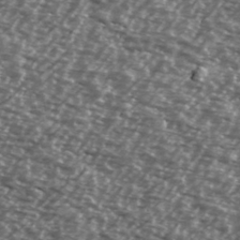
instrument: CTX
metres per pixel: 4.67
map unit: Ave
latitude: 39.1403
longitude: -112.2711
